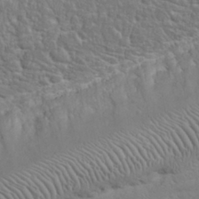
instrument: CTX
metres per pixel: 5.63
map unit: eHh
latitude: 32.2523
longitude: -62.6113
